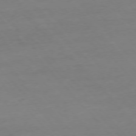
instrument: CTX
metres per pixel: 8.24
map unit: Ap
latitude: -76.5196
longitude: -80.8380
